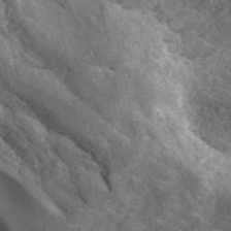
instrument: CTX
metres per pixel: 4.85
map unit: ANa
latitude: 45.2159
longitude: 38.6518
